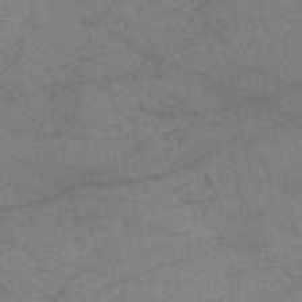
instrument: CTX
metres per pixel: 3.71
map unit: HNb
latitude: -54.7652
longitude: -43.5560
